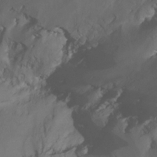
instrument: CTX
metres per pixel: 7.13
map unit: Nhu
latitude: -13.0487
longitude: -59.6883
